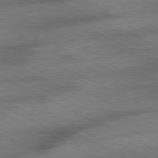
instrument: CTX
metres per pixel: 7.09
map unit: Ap
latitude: -81.1053
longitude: -91.9150
